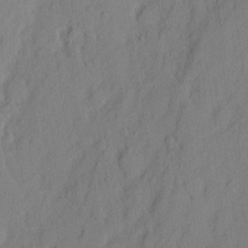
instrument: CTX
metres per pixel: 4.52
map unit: eHh
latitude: 3.5749
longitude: -77.3670
